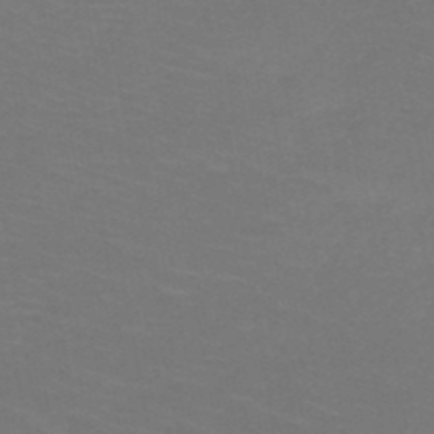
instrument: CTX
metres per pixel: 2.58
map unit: HNb
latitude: -50.0283
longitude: -50.7246
